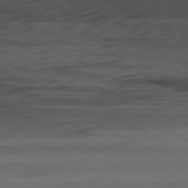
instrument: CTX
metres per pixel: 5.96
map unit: Ap
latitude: -81.2754
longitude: -68.4223
